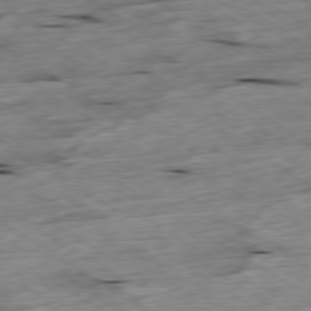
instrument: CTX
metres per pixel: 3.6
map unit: Ap
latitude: -79.6155
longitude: -88.8002
